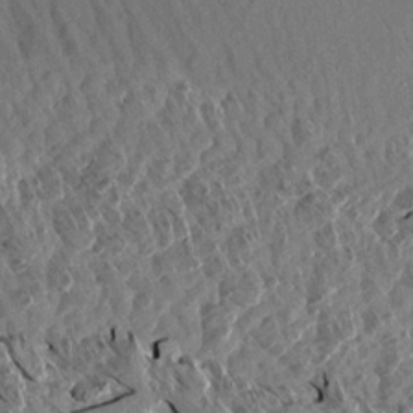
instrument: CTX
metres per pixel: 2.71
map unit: Aa
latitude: 12.6680
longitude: -140.3089
